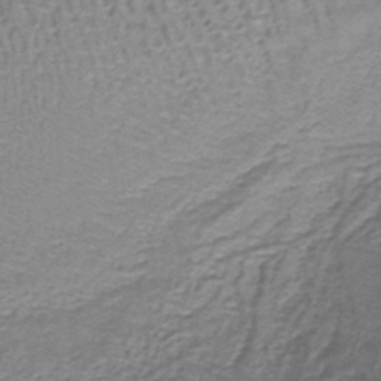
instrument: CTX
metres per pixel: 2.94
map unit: lHb
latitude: -43.2942
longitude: 58.8785
